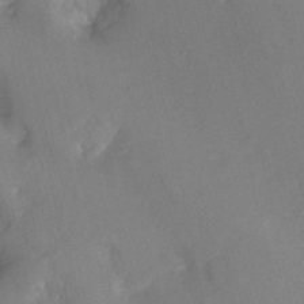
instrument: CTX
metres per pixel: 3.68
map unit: Ht
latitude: -1.2754
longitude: -32.8947
